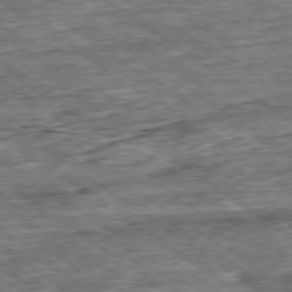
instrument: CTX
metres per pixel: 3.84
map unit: Ap
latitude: -79.2942
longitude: -85.4427
